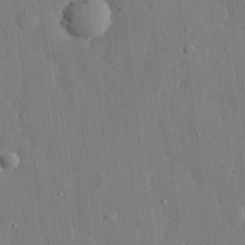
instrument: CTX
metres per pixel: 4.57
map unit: eHh
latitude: 29.7449
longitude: -80.6679
